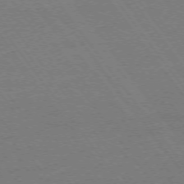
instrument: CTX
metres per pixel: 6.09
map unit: Ap
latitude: -74.8597
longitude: -82.6868
